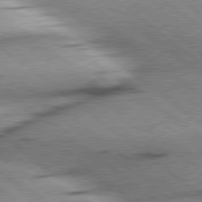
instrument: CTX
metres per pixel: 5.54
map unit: Hpe
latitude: 78.5168
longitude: -154.5357
